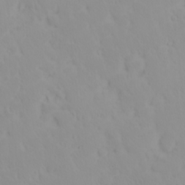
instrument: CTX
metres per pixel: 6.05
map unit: eHh
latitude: -1.8612
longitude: 20.3117
